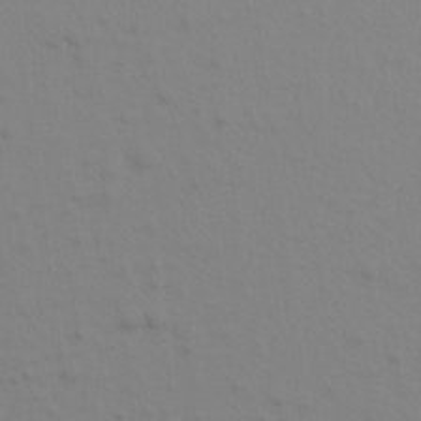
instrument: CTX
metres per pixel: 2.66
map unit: Aa
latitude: 18.3467
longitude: -144.9325
